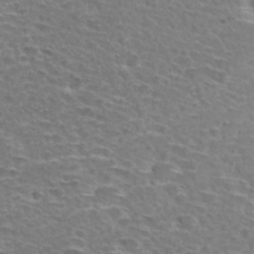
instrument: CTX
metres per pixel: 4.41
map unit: Hto
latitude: 28.6112
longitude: -48.6490
